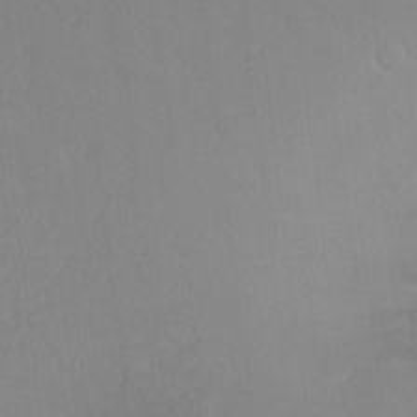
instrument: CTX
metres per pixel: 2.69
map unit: Hto
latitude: -13.0864
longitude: -39.9339
